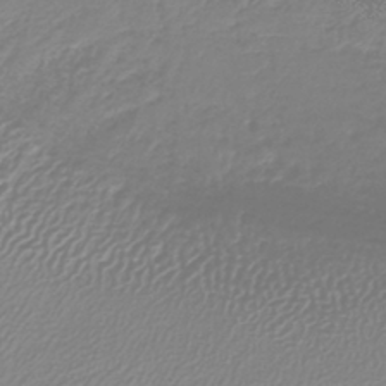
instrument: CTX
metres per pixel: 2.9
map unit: lHb
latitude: -40.1039
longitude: 64.5007
